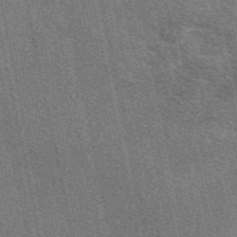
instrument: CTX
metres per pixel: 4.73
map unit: eAb
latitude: 48.9136
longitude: 116.0283
